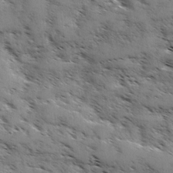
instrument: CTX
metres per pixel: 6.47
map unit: Ave
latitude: 0.8758
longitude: -111.1403
